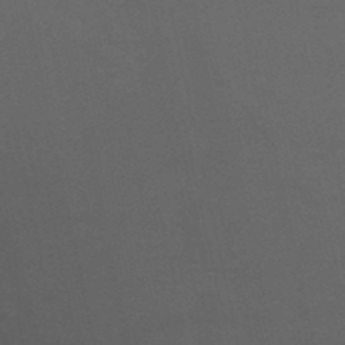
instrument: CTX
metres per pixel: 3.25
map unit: HNb
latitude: -51.0675
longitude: -42.9703
